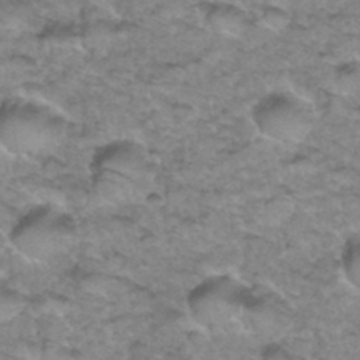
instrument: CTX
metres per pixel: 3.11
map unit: Hto
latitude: 35.2348
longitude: -47.9150
